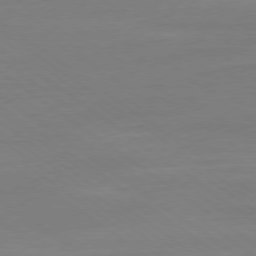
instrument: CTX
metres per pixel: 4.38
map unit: Ap
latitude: -79.1809
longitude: -55.4615
